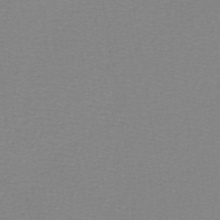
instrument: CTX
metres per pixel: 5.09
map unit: lHb
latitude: -42.4062
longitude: 71.1809
